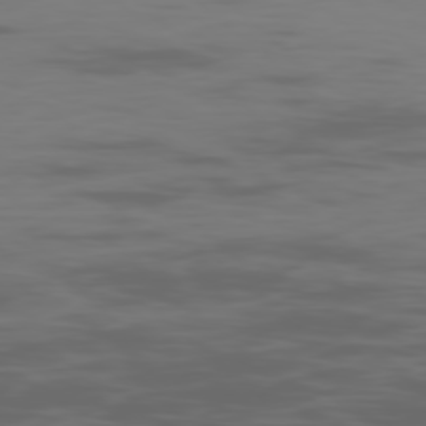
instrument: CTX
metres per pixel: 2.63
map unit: Ap
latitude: -78.8219
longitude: -71.7449
